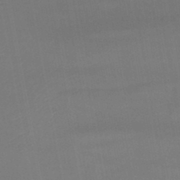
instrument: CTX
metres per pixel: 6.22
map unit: lHb
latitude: -46.8408
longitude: 75.1432
